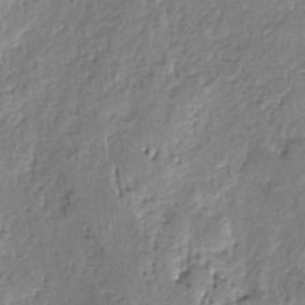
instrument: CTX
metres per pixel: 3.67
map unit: lAvf
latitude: -5.3509
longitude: -113.6694
